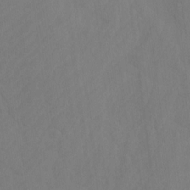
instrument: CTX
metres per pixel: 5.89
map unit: Htu
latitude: -10.4062
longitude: -73.3860
